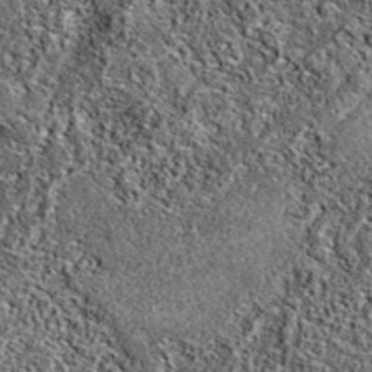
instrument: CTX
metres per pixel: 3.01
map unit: eAb
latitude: 37.3104
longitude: 106.3495
